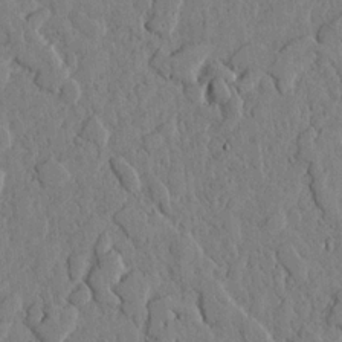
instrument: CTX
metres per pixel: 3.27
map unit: lHvf
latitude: 17.3671
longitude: -112.8947
